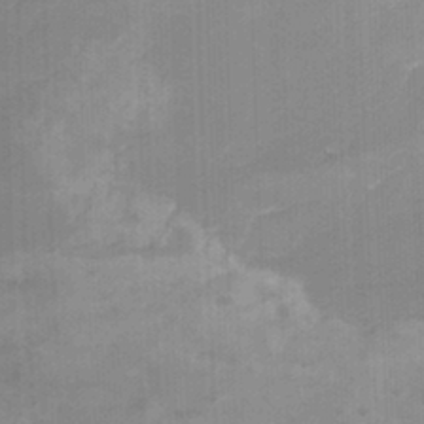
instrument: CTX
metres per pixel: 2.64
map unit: Nhu
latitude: -22.4629
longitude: -56.3656
